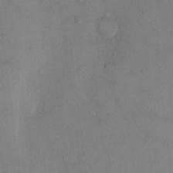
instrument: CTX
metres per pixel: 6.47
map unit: Hto
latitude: 11.1214
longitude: -58.8191
